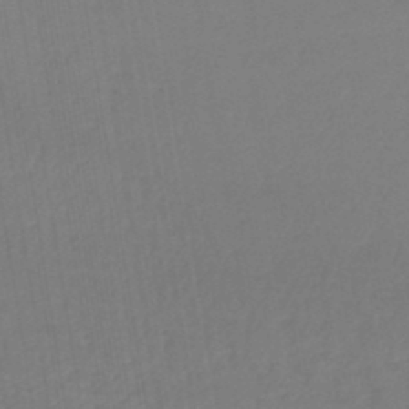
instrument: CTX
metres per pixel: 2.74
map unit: lHb
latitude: -44.8219
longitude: 71.4643
